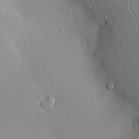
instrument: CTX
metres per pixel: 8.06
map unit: Nve
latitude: -8.1606
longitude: 173.6155
